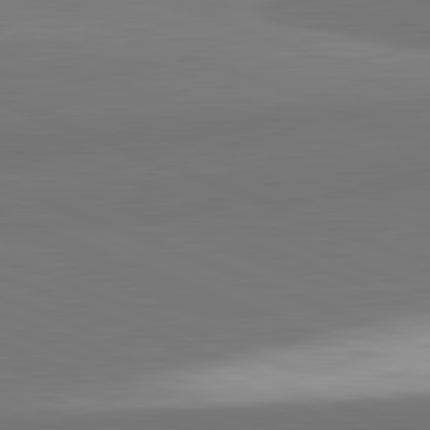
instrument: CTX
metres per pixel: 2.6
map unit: lApd
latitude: 82.2522
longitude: 150.7463
